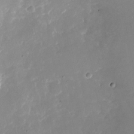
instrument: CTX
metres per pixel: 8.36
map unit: Nhu
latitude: -24.5385
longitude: -73.0648
